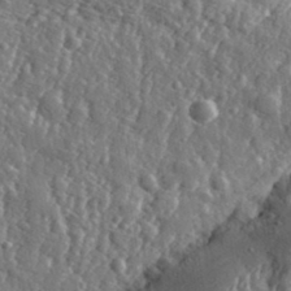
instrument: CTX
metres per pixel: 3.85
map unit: eHh
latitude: 34.4790
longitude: -80.1578
